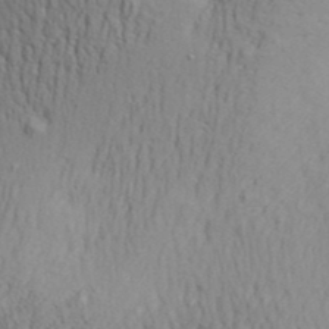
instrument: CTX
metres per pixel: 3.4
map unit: Aa
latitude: 29.6316
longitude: -139.1781
